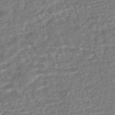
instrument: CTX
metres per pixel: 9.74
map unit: HNhu
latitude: -44.6707
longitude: 101.5399
